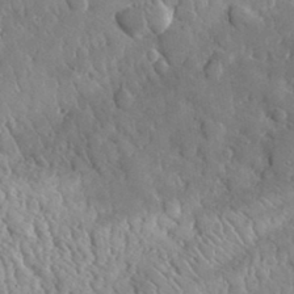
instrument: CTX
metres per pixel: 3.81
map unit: lHvf
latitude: 34.6112
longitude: -87.5749
